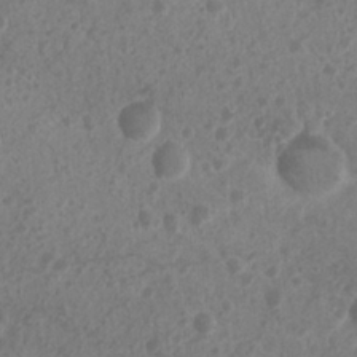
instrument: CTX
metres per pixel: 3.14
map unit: Nhu
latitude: 7.3482
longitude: -21.0836
